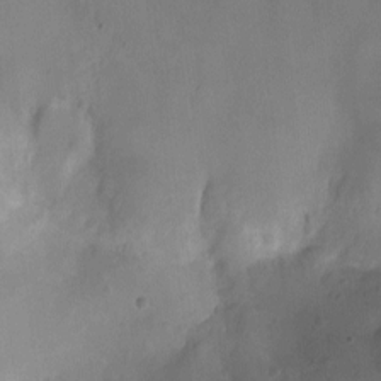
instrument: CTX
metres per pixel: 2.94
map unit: Ht
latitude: -9.7855
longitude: -22.3278
